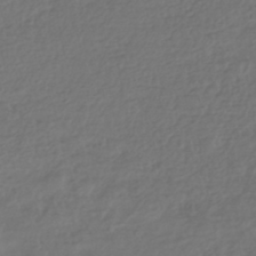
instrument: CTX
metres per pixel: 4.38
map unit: HNhu
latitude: -43.9745
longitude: 97.2565
